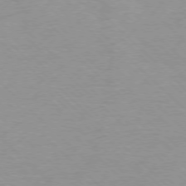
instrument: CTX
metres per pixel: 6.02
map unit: Ap
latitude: -77.2376
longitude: -84.8569
